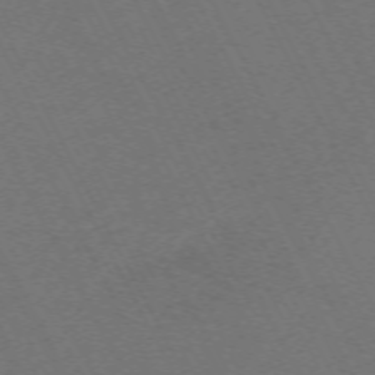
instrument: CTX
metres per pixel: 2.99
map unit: Hpe
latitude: -70.9353
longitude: 16.7086
